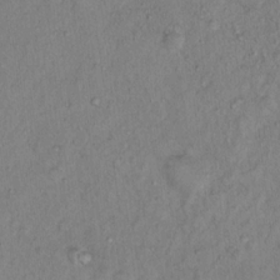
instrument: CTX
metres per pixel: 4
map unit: Hto
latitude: 13.8206
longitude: -37.4427
